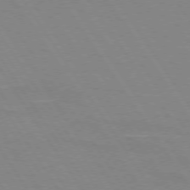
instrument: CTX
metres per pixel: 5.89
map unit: lApd
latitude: 73.7072
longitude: -56.7057
